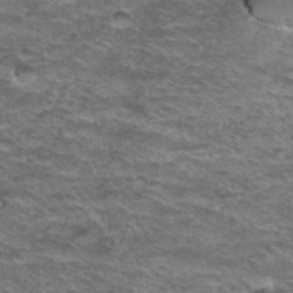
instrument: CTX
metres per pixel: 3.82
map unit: Hto
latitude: 37.8772
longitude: -43.7261
